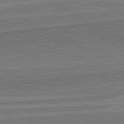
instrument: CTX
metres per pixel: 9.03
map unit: lApd
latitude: 82.2522
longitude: 142.4062
